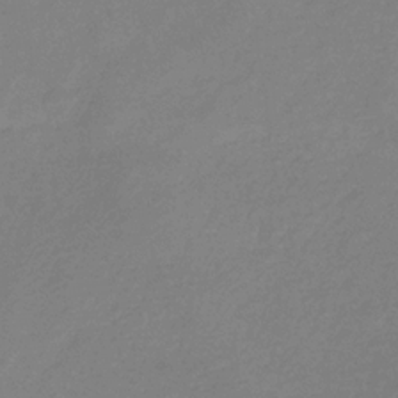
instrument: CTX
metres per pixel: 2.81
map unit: eHb
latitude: -31.2376
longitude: 72.5385
